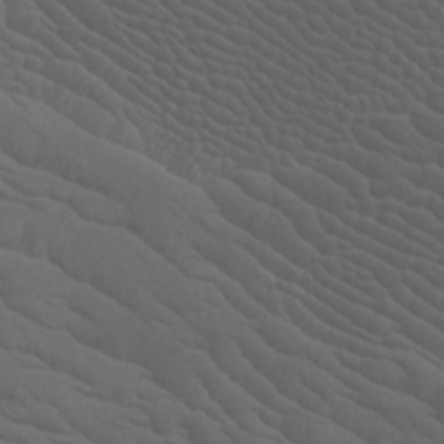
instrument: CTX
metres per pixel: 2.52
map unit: Htu
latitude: -7.8422
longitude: -66.9891
